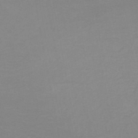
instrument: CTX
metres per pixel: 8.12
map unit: HNb
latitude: -48.5385
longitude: -46.1389
